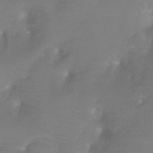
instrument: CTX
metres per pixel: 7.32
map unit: Htu
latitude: -13.3321
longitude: -46.3090
